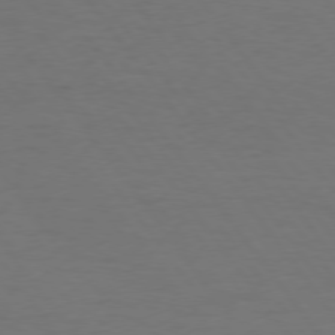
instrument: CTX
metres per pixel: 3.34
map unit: Hpe
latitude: 75.0270
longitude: -130.9514
